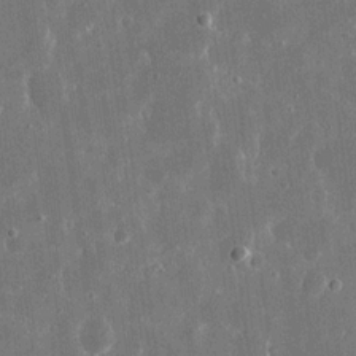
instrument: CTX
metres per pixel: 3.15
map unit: eHh
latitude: 16.1011
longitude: -71.2726
